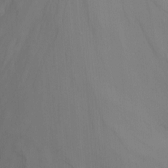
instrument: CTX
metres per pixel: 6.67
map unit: Nhu
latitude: -15.2754
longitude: -56.4978
